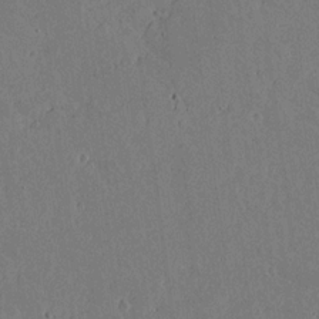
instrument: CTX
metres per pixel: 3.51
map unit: lAvf
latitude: 17.0458
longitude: -125.9906
